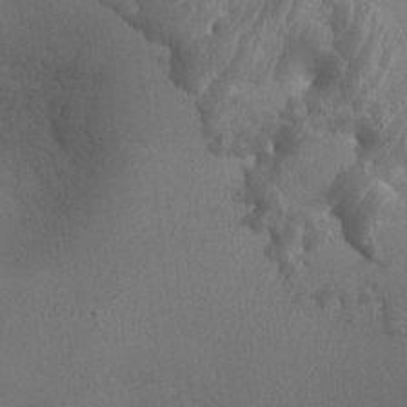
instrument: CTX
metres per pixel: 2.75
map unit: Ht
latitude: -2.9730
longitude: -15.7261
